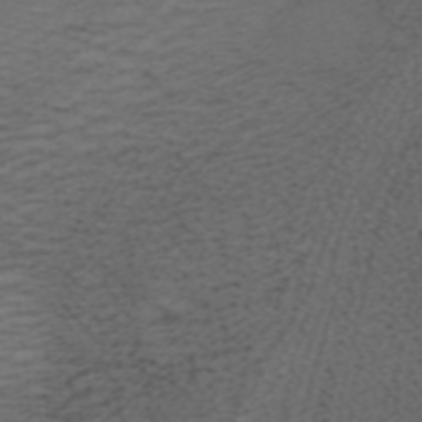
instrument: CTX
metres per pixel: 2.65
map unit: ANa
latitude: 37.3293
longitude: 24.0850
